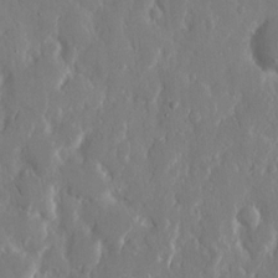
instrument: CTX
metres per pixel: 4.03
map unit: eHh
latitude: 12.6869
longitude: -71.4804
